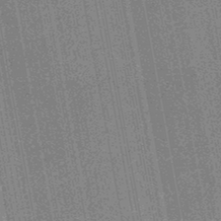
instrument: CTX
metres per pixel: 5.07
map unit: HNb
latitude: -45.7856
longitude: 52.8219
